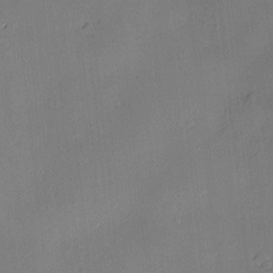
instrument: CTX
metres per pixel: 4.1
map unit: Hve
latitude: -9.9556
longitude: 175.4832
